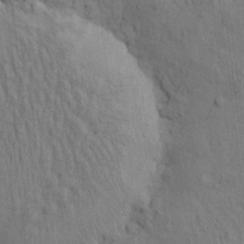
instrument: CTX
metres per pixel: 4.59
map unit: eHh
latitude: -0.8975
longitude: 18.2928
